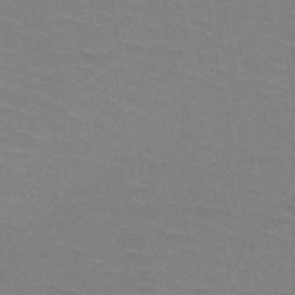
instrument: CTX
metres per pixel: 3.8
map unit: HNb
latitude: -49.3321
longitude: -48.4601
